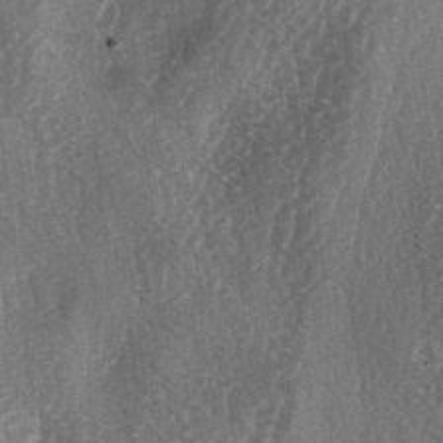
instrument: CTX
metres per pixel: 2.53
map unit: lAa
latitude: -5.1242
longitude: -127.0648
